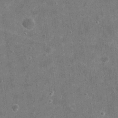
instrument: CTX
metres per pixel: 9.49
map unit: eHh
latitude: 20.4979
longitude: -65.6127
